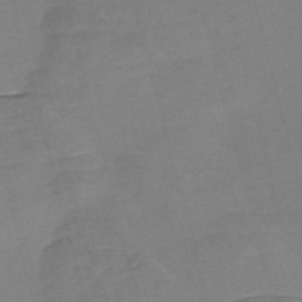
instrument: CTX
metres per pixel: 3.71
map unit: Nve
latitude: -57.7855
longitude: 58.0472
